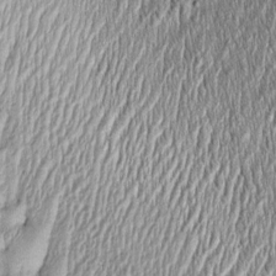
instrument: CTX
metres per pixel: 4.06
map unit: Htu
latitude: -4.6707
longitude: 158.9731
